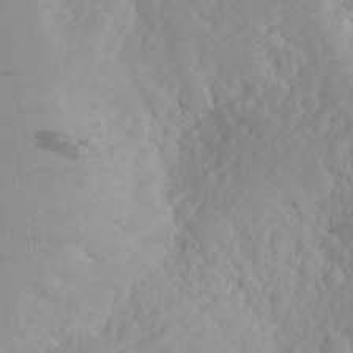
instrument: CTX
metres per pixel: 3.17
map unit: Aa
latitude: 26.0633
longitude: -146.9514
